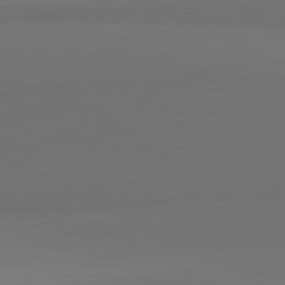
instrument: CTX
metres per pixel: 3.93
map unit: lApd
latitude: 81.7827
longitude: 152.6707
